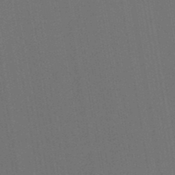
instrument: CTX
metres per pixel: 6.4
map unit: lHb
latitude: -47.5399
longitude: 73.0108
